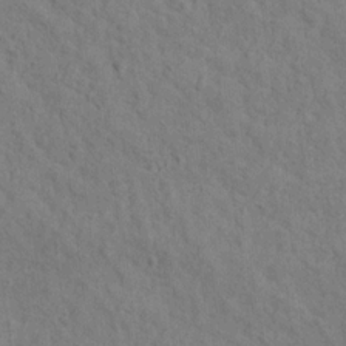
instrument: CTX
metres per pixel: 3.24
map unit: Hto
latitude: 14.6113
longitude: -38.1389
